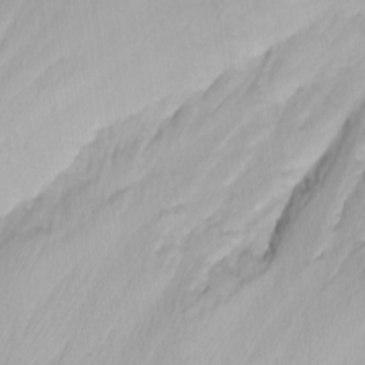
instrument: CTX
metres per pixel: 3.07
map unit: Nhu
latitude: -0.3685
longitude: -78.7058
